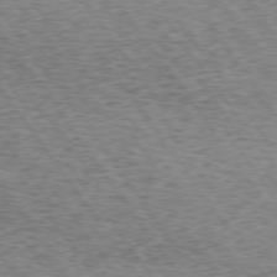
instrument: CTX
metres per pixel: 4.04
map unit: lApd
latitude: 73.4616
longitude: -76.2522
